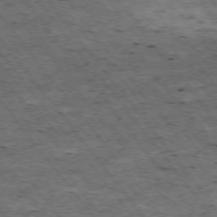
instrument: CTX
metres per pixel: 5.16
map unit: Hpe
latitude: -75.2376
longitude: 4.6329
